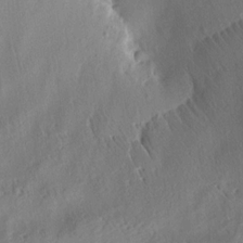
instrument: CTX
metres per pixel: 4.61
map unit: Aa
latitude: 12.9703
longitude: -141.4993
